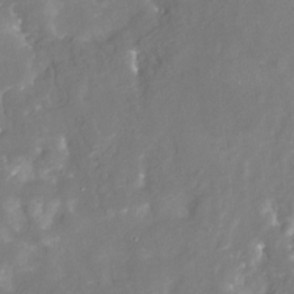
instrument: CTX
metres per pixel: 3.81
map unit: Nhu
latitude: -29.3132
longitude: -77.2915
